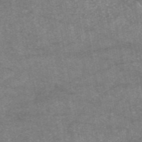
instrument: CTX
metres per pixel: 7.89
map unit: eAb
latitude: 46.7813
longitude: 123.5021
